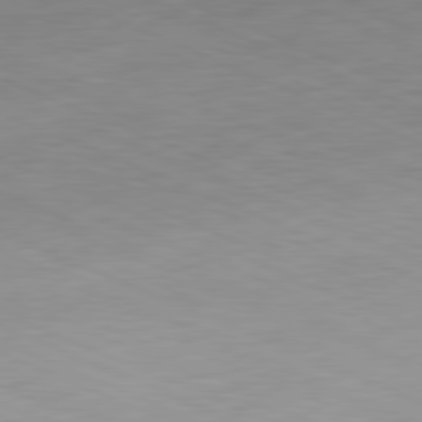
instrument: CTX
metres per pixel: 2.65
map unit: Hpe
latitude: -81.8989
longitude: 14.1795
